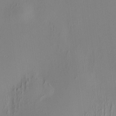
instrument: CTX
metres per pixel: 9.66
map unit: HNhu
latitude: 8.2145
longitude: 13.0298
